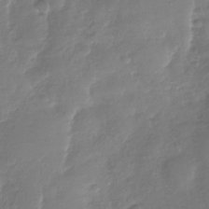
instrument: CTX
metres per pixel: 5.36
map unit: Nhu
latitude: -29.5588
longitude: -61.5560
